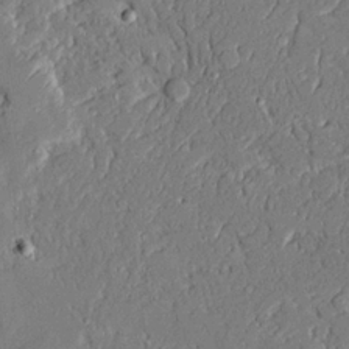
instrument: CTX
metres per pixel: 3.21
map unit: Ave
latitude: 22.4790
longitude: -128.4790
